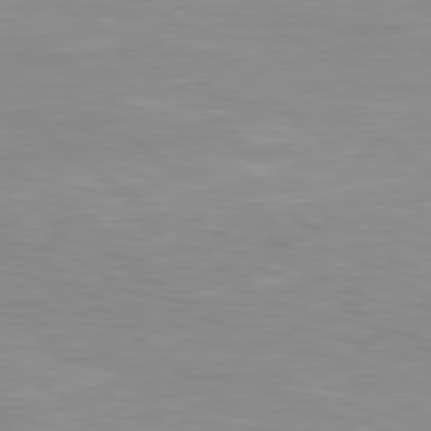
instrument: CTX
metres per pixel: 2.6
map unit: Hpe
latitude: 78.4034
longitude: -149.2915
